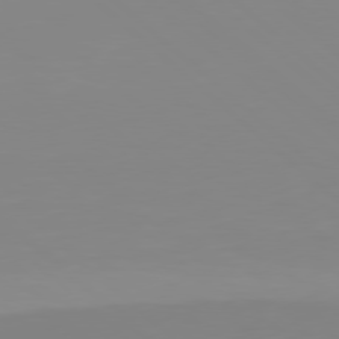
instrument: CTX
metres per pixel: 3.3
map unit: Hpe
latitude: 77.6694
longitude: -133.3860
